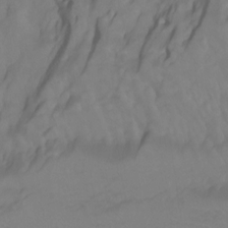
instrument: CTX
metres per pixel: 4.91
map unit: Htu
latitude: -7.6155
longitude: -49.7261
